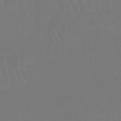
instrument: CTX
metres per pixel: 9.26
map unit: eHb
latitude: -46.9164
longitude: 79.1998
